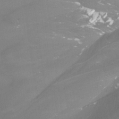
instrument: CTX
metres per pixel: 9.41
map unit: Nhu
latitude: -10.0850
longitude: -69.6883
